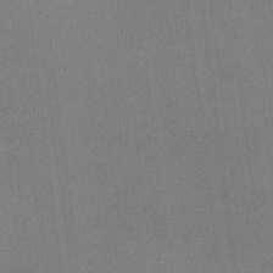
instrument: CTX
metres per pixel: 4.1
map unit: lHvf
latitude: -10.8030
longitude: -100.1767
